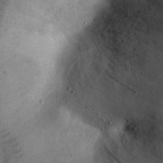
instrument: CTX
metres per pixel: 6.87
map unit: eHh
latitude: 24.0255
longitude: -68.2523
